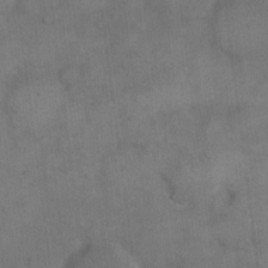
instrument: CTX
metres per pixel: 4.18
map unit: eHh
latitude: 18.3089
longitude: -65.2915
